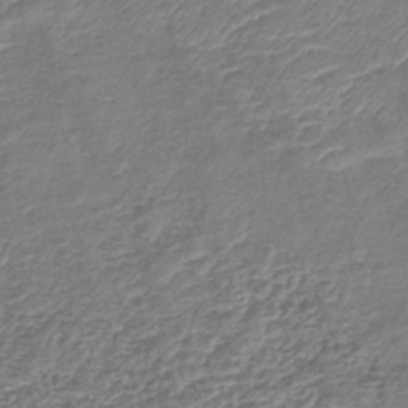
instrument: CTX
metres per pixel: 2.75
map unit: lHb
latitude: -42.3117
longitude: 78.6896
